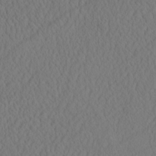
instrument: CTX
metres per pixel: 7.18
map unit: eHh
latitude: -3.0297
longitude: 16.0283
